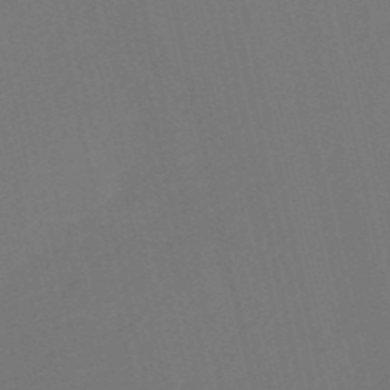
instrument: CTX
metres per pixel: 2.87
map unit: HNb
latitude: -52.2172
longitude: -48.8569
